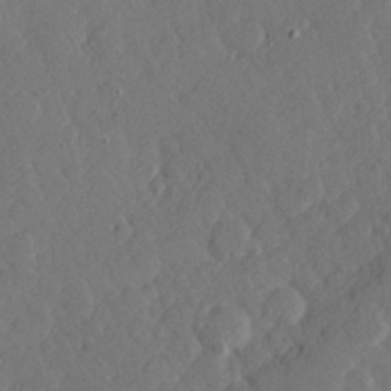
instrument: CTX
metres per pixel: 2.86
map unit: Hve
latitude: 26.1200
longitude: 144.9542
